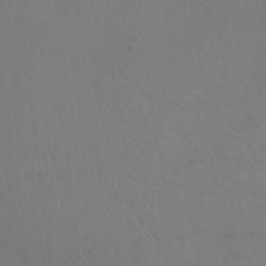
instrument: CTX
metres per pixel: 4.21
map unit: Ht
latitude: 0.0444
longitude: -35.7638
